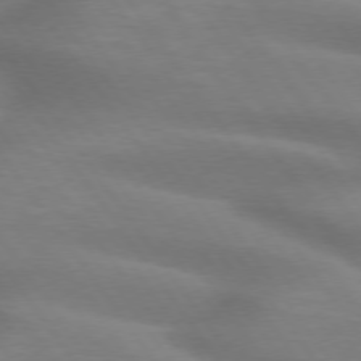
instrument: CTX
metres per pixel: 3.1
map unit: lApd
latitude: 74.9514
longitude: -59.3860
